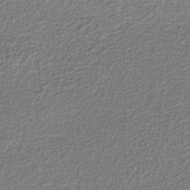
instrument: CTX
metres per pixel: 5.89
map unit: eAb
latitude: -38.4818
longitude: 52.5195
